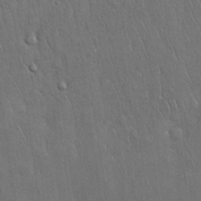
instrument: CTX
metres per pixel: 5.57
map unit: Nhu
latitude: 27.7261
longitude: -68.3845
